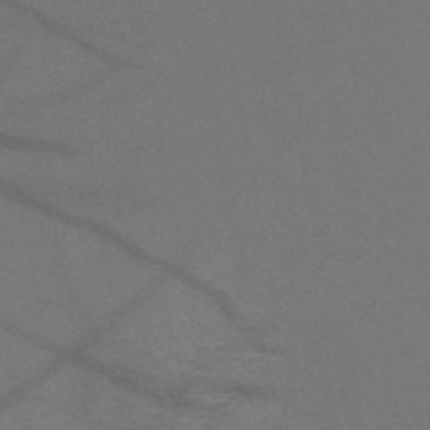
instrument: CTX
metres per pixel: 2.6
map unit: HNb
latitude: -51.3132
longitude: -42.8380
